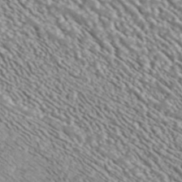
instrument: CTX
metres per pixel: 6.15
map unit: ANa
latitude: 41.3481
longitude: 28.8408
